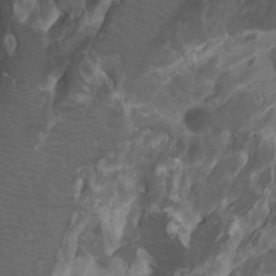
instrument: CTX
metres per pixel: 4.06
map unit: Htu
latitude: -7.6533
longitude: -64.6490
